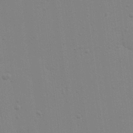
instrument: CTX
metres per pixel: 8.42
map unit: Hve
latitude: 26.3845
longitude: -92.7057
